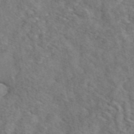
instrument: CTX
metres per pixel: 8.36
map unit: eAb
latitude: 46.6491
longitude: 128.0283
